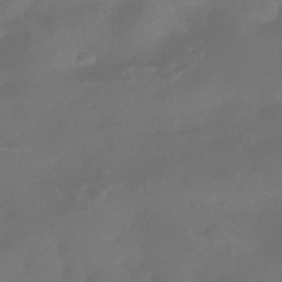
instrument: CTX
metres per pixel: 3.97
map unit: HNhu
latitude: -43.9556
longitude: 92.3684
